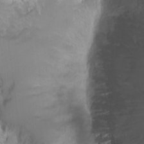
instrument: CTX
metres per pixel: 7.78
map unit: eHh
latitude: 1.6127
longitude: -54.4034
